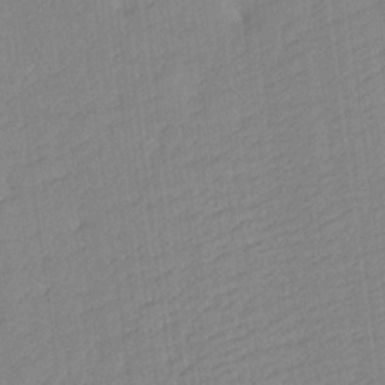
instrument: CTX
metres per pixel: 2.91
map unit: Aa
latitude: 17.7261
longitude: -142.7624
